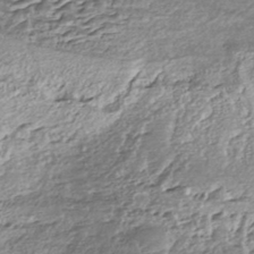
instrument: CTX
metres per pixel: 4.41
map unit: Nhe
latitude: -47.8989
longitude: -172.4223
